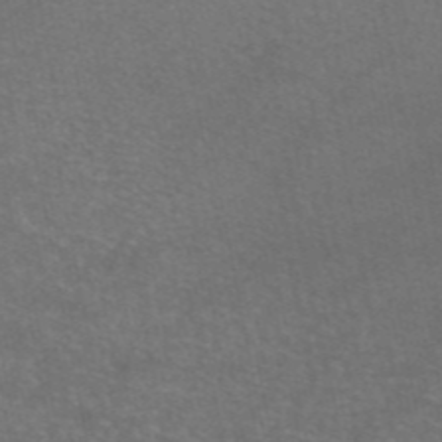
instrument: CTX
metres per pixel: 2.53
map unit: eAb
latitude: 46.8569
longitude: 105.8611
